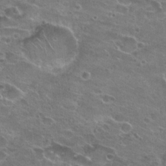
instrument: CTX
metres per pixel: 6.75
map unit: Hto
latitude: 22.8947
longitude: -41.4237
